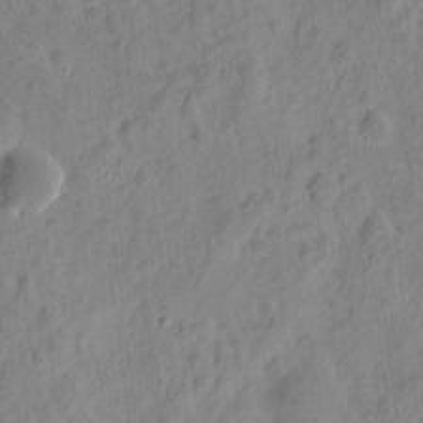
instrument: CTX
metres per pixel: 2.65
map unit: eHh
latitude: 9.0459
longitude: -74.4790
